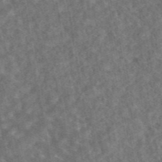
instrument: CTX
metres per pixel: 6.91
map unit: eAb
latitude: 44.7813
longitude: 116.1605
